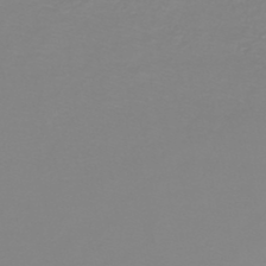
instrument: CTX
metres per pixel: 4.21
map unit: lHb
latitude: -44.5952
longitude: 55.5210
